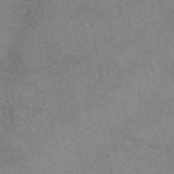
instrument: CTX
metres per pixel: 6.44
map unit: eAb
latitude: 49.1403
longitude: 106.8975
